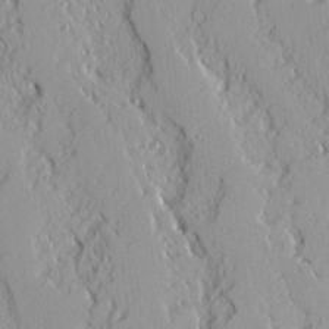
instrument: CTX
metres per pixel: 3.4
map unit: Ave
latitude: 14.6680
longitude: -130.8380
